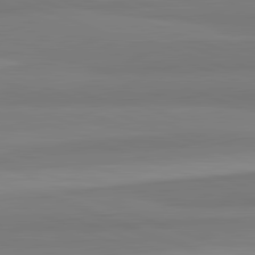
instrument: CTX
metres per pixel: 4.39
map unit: lApd
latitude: 82.4223
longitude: 176.9353
